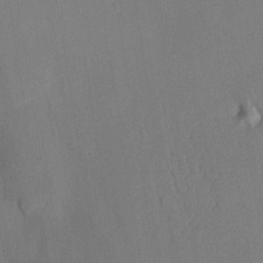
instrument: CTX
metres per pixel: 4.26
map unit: HNhu
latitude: 13.7072
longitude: 12.1606
